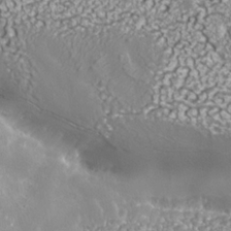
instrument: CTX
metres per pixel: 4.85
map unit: Nhe
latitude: -35.9745
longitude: -91.2537
